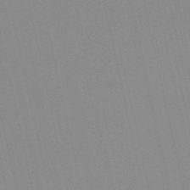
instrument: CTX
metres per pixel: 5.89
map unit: HNb
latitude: -53.3131
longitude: -36.6680
